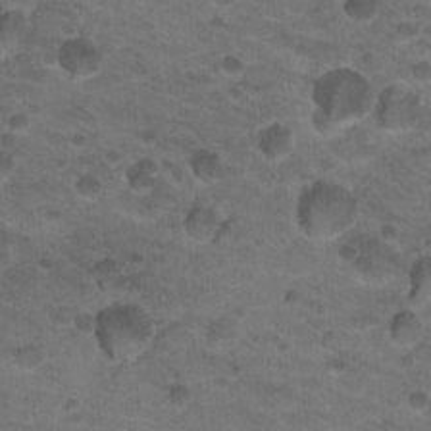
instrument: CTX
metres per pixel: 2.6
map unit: Nhu
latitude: 18.3089
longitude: -32.5546
